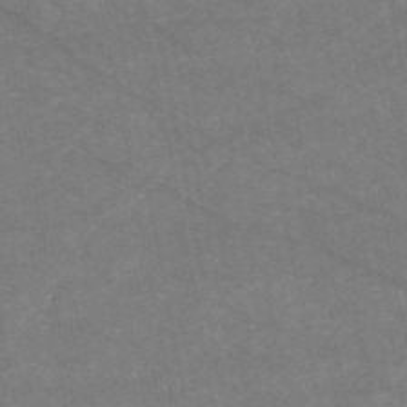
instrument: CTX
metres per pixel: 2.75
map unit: HNb
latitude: -55.5777
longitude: -39.8583
